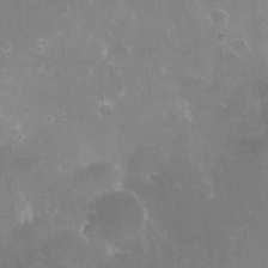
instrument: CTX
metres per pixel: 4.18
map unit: Nve
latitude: -18.4062
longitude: -59.5749
